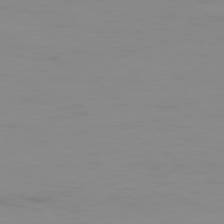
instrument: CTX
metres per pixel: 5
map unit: Ap
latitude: -80.3495
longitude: -93.4804
